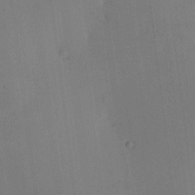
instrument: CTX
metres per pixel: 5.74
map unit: HNhu
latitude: 9.2726
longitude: 16.1039
